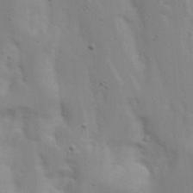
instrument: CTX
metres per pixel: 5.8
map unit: Nhu
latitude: 19.9339
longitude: -73.0648
